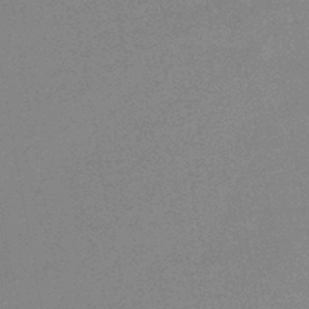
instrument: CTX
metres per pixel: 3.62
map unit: HNb
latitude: -44.1606
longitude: -40.2144
